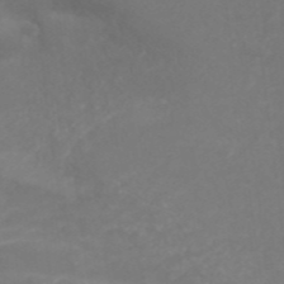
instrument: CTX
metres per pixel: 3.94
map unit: ANa
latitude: 41.9528
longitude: 28.1228
